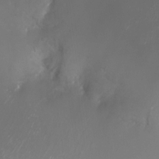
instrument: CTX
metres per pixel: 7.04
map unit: HNhu
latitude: 3.8772
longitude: 5.3320
